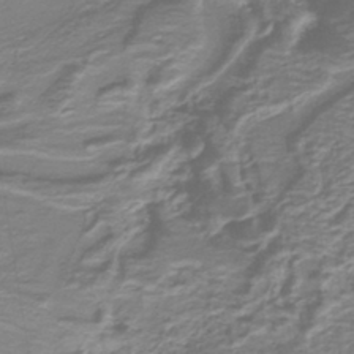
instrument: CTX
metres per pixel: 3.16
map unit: lHb
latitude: -41.8422
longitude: 52.9541
